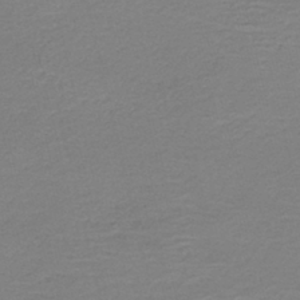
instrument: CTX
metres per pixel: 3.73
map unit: HNb
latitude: -41.7100
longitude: 50.4629
